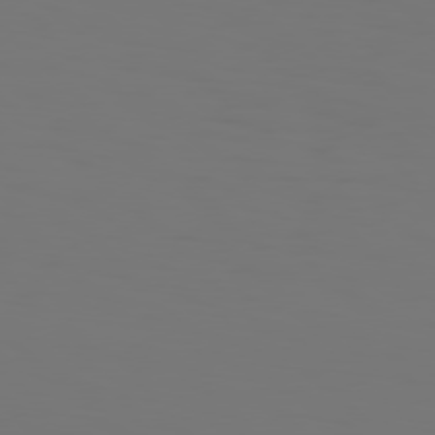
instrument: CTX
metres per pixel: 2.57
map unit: Hpe
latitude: 77.2537
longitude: -134.8380
